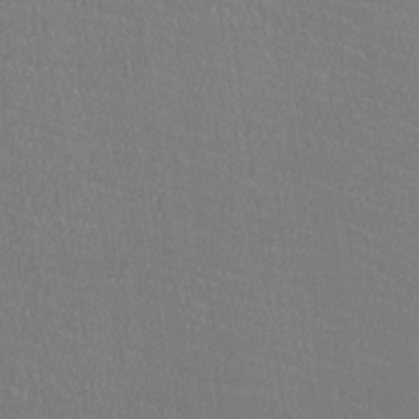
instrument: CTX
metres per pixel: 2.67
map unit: HNhu
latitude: -0.9731
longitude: -1.3292
